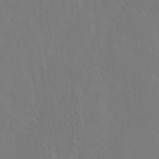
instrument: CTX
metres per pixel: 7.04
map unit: eHh
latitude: -3.1053
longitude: 17.8234
